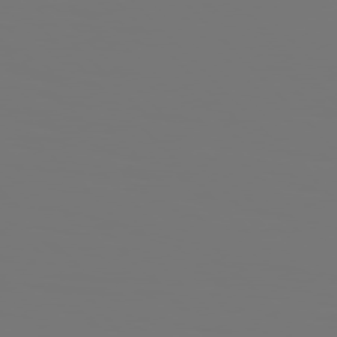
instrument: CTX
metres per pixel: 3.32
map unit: Hpe
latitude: 76.6490
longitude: -136.6113
